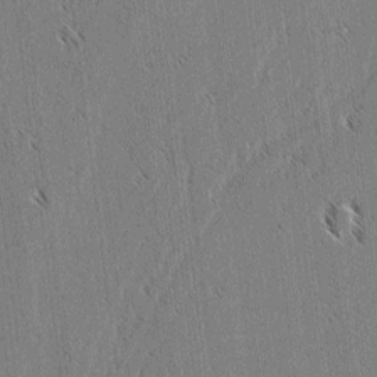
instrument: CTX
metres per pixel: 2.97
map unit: lAvf
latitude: 3.1970
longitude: -106.2900
